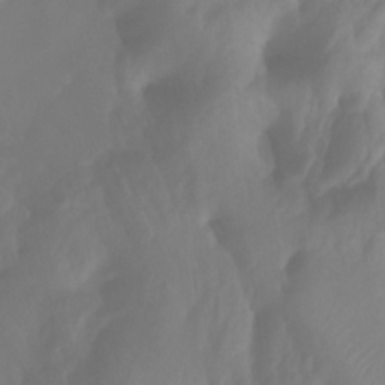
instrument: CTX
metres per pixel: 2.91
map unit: Ht
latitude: -3.5021
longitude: -62.1011
